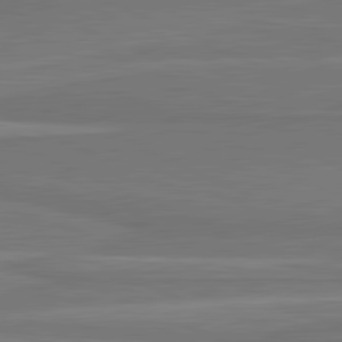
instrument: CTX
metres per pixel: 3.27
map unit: lApd
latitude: 81.7450
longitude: 169.5966
